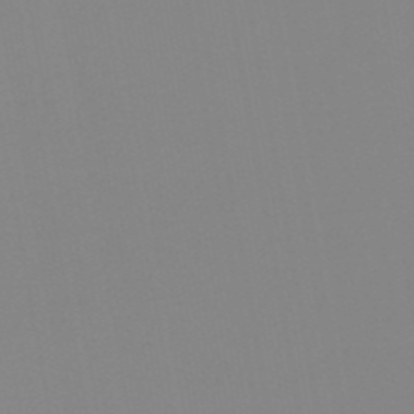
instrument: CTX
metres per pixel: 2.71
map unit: eHb
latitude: -50.3684
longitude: 73.9556
